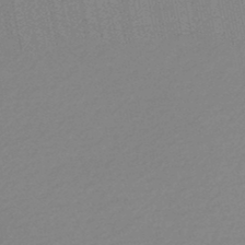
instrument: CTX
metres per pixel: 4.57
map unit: lHb
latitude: -46.5573
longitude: 57.5399
